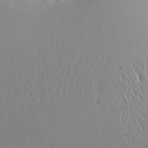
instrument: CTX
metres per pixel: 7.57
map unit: Aa
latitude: 15.5183
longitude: -141.9150
